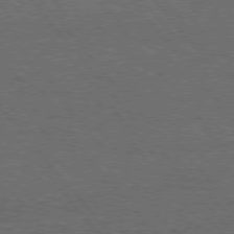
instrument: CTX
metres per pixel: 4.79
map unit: Hpe
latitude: 75.8772
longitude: -157.2536
